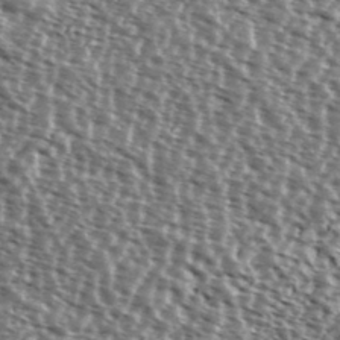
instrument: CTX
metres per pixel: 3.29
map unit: Ave
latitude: 37.8961
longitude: -112.2900
